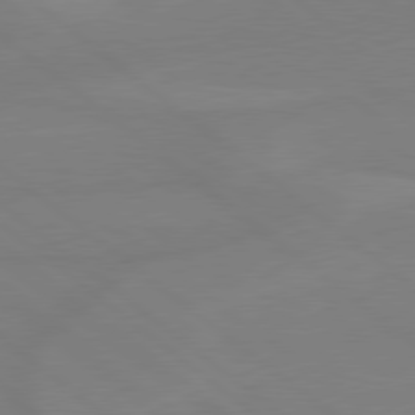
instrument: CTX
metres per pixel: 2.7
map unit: Hpe
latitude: 78.9325
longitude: -148.0633
